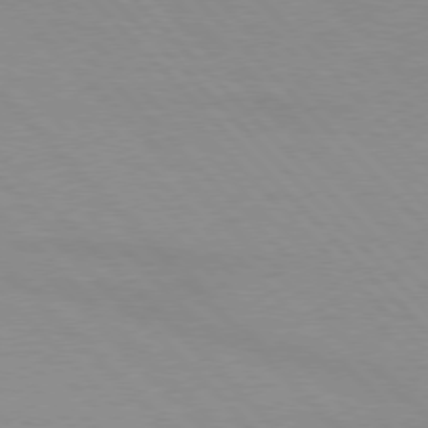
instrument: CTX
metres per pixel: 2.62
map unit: lApd
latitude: 76.3656
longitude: -85.3671
